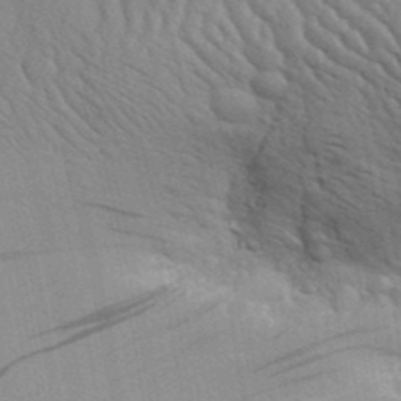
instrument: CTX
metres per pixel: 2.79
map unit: Aa
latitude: 30.5546
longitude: -135.1781
